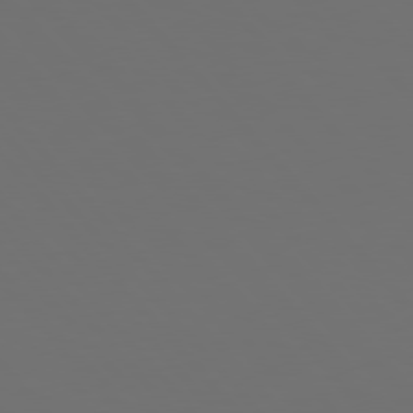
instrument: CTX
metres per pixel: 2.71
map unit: Hpe
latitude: 77.0647
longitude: -166.0822
